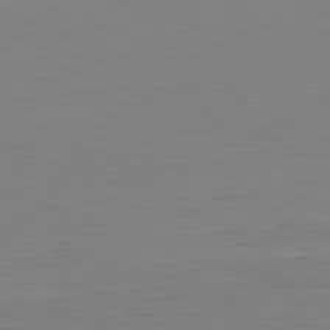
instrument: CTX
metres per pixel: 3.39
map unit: Hpe
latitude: -82.4440
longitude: 7.6910
